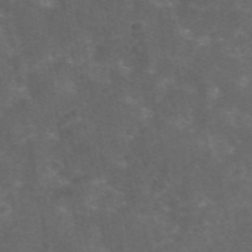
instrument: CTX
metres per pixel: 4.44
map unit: eAb
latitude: 46.3090
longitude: 125.8044
